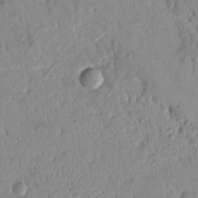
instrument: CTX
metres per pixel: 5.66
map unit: Nhu
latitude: 17.5560
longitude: -78.1200
